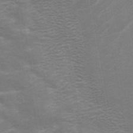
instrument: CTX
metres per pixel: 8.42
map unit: ANa
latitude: 43.1403
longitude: 14.1039
